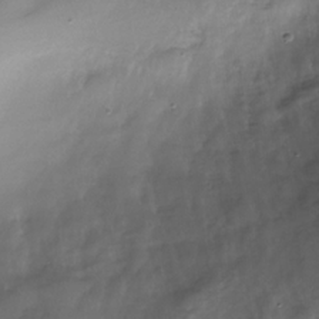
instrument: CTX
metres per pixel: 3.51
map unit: Nhe
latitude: -32.8030
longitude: -92.7246
